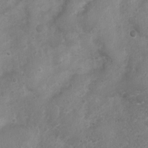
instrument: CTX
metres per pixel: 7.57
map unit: Nhu
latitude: 4.9325
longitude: -17.1781
